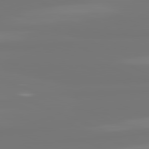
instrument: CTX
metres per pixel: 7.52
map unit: lApd
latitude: 81.7827
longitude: -176.8758
